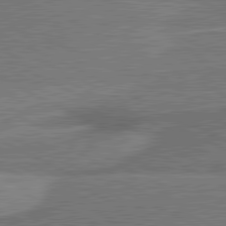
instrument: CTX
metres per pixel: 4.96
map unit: lApd
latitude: 80.9325
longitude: 141.0675
